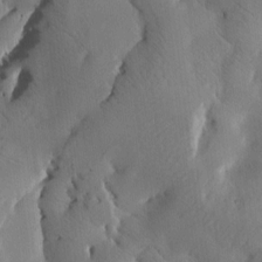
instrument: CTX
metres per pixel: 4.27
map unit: Htu
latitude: -3.1242
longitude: 168.1983
